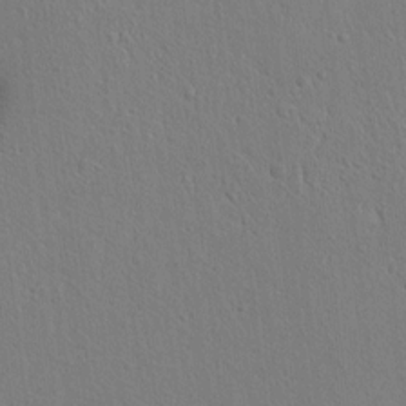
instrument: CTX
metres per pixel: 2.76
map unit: lAvf
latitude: 8.0255
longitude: 167.5399
